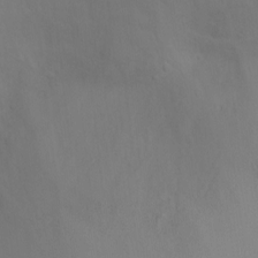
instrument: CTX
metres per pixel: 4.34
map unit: Ht
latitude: -5.0486
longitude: -28.8758
